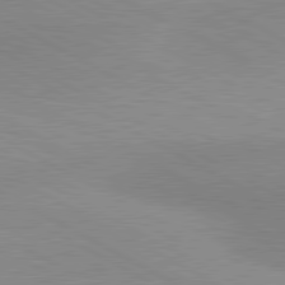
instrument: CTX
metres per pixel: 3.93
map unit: lApd
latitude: 80.5924
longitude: 124.9731
